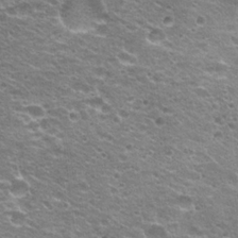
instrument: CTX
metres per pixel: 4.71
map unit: Hto
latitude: 21.7072
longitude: -32.8947
